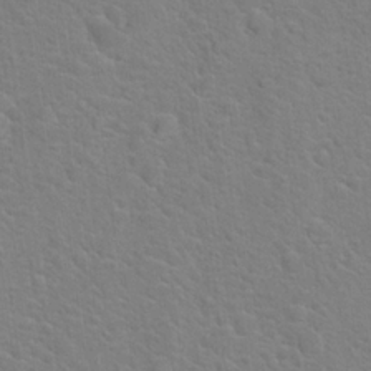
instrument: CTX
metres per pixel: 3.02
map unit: Hto
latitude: 19.6127
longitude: -44.2522
